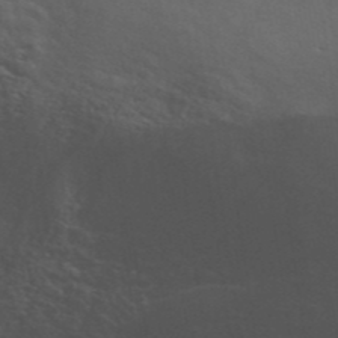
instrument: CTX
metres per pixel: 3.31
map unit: ANa
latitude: 42.1578
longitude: 50.1416
